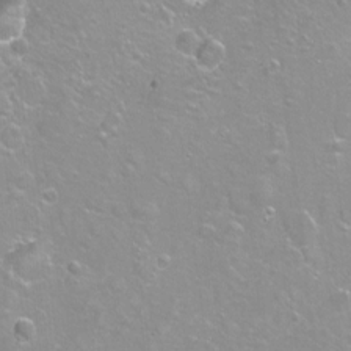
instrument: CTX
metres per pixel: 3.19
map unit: Hto
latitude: -7.4454
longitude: -46.3845
